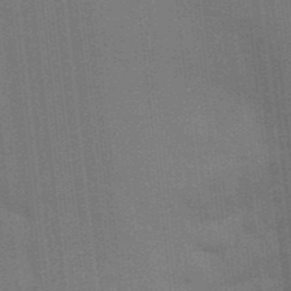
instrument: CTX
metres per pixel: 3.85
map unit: Aa
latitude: 33.5749
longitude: -143.1970
